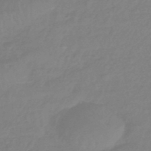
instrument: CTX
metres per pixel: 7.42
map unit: eHb
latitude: -46.1039
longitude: 84.2361
